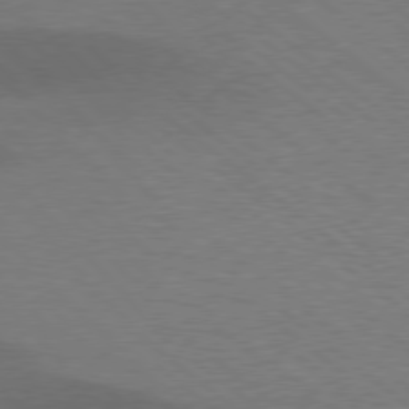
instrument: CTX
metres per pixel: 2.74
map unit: lApd
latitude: 77.2915
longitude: -58.6302
